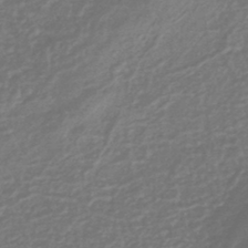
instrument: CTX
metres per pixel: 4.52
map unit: eHb
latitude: -43.3320
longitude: 82.2172
